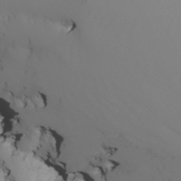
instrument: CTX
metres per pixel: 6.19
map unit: Nhu
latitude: -7.0297
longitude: -93.3103
